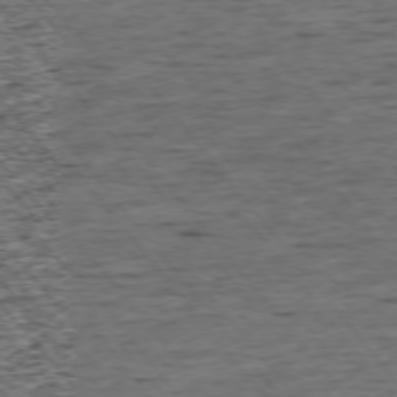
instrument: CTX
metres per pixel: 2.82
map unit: Ap
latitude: -75.6344
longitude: -90.9514
